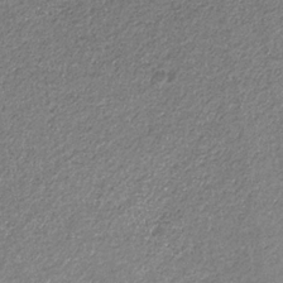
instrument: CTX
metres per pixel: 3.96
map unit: eHb
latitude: -31.0297
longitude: 68.9919
